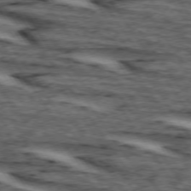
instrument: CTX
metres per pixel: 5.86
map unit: lApd
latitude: 74.2712
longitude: -73.2915
